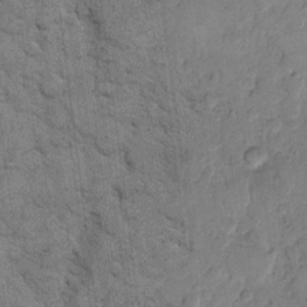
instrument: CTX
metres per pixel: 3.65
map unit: eHh
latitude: 11.3482
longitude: -65.0836
